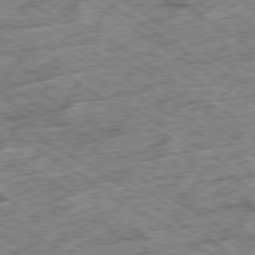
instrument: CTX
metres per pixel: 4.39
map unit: Ap
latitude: -79.5966
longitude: -86.7057
